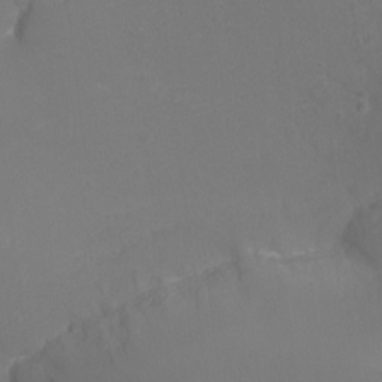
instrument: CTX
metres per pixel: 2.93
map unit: Nhu
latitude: -11.7856
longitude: -34.5168
